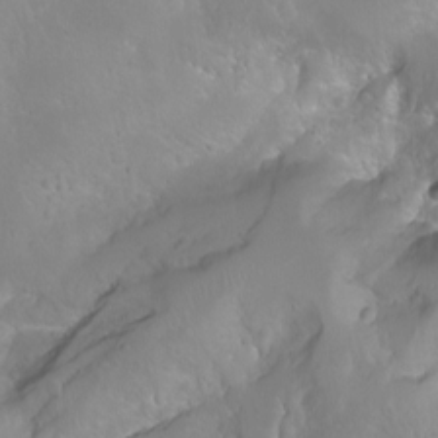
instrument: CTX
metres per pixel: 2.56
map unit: Nhu
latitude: -9.5966
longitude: -69.7638
